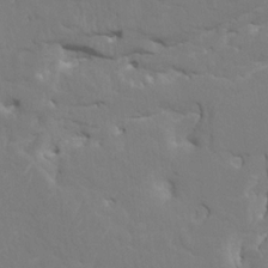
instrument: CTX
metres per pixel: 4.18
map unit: HNhu
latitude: 7.4048
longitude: -4.5546
